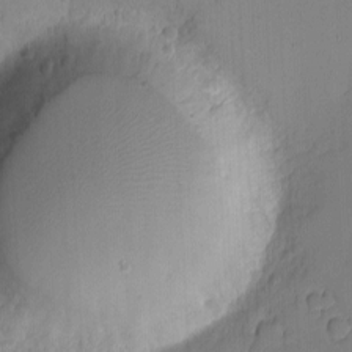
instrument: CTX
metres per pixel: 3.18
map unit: eHh
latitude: -3.1620
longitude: -79.7639
